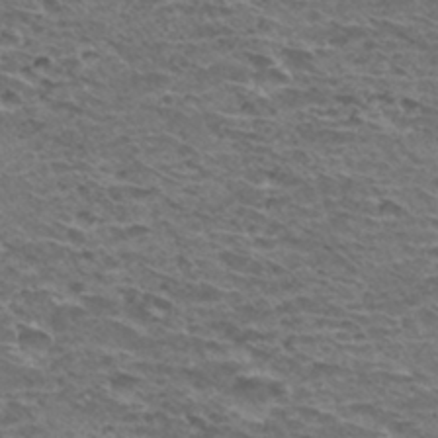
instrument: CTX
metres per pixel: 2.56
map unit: Hto
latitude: 32.3845
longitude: -39.9150
